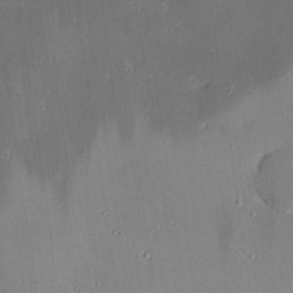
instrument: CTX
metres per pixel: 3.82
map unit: Hve
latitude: 25.7071
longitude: -91.0458
